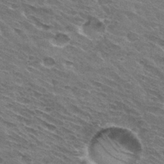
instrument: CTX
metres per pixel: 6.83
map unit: Hto
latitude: 31.8962
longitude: -44.8380
